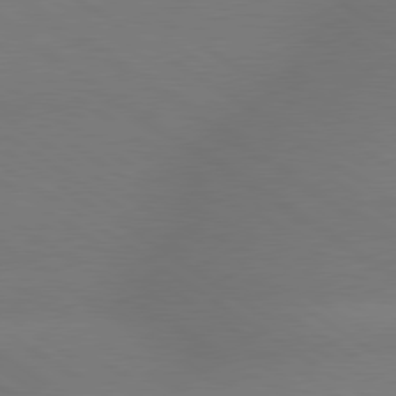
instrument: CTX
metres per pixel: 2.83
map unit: lApd
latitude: 79.5560
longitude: -151.9150
